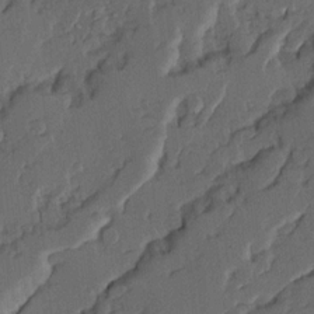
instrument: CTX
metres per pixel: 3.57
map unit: Ave
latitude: 14.8002
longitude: -136.8002
